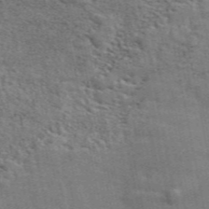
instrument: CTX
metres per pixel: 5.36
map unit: ANa
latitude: 50.0255
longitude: -82.0822
